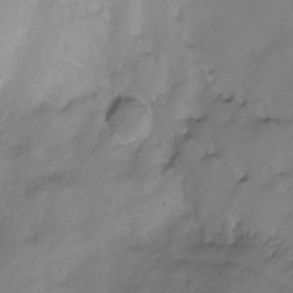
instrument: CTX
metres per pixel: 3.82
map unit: Ht
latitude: -14.8975
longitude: -42.6113
